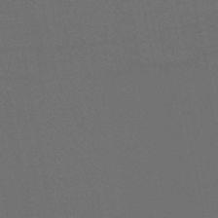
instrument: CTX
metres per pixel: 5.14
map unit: eHb
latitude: -50.6518
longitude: 70.3495
